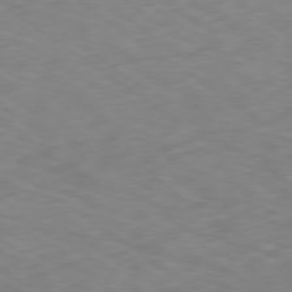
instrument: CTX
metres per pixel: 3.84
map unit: Ap
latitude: -79.7099
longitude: -73.2348
